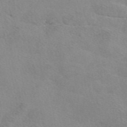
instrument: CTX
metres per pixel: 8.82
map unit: eAb
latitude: 48.6868
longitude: 123.1054
